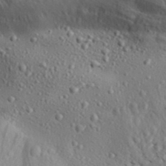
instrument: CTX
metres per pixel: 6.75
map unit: Aa
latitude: 30.2145
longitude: -139.3671
